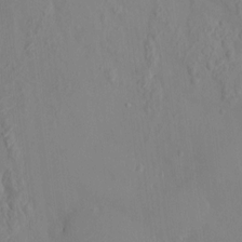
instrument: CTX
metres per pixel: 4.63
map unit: HNhu
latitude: 6.0255
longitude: 0.7086
